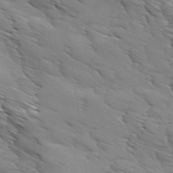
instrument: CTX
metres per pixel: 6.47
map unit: Ave
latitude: 12.0633
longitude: -105.9339
